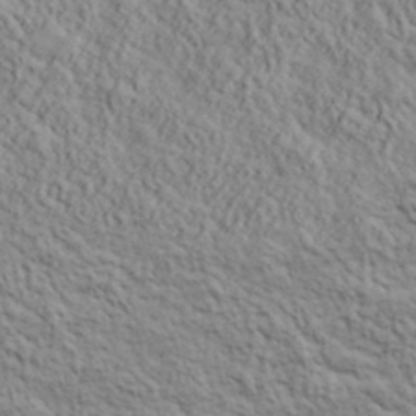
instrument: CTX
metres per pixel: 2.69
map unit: lHvf
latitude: 39.4615
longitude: -89.3293
